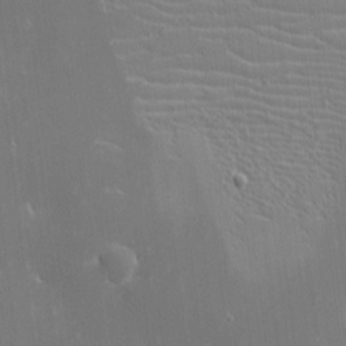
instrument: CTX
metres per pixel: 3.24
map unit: eHh
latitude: -2.9163
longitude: -86.0633
